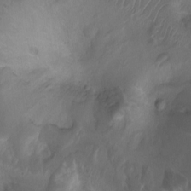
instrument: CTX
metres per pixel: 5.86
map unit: Ht
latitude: -7.9745
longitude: -19.8016
